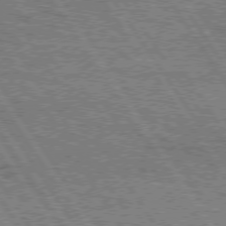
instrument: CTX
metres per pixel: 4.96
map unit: Hpe
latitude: 75.1025
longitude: -155.4615
